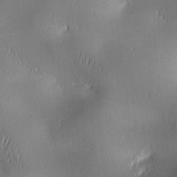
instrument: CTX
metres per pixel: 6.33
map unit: lAa
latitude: 1.8961
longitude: -117.0836
